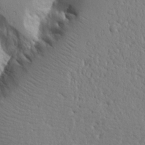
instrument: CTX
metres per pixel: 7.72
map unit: Aa
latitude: 15.3671
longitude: -141.0080
